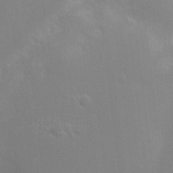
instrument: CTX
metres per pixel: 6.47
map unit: HNhu
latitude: 7.9528
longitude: -3.9528
